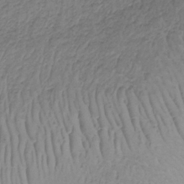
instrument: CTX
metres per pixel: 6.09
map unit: lHb
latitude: -33.3321
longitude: 67.5588
